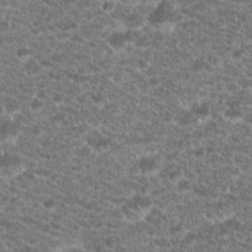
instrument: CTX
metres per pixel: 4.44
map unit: Hto
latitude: 19.6505
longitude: -37.2915
